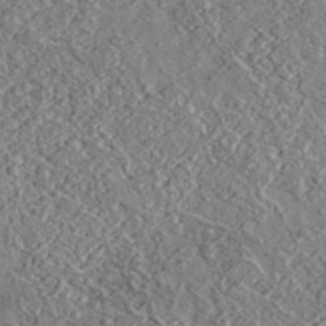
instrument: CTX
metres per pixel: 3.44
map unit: lHvf
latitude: 37.4049
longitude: -89.0459
